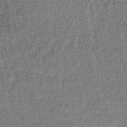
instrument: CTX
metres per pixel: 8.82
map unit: lHb
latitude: -39.6155
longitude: 60.5007
